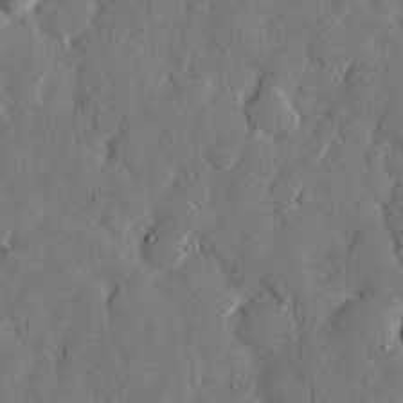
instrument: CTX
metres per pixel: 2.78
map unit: eHh
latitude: 11.5182
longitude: -67.3859
